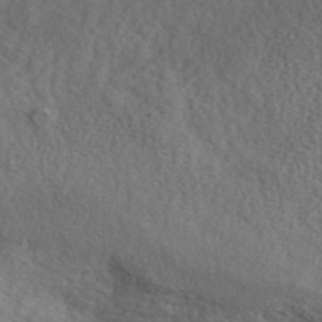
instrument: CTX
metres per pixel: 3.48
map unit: ANa
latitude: 42.4412
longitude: 52.6329
